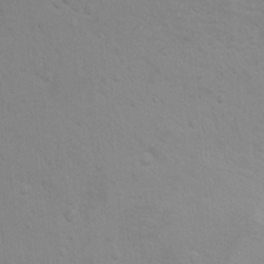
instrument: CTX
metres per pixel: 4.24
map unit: Hto
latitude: 10.6869
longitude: -35.6694
